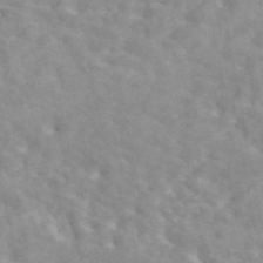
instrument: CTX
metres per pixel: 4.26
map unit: ANa
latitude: 46.8569
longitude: 26.9919
